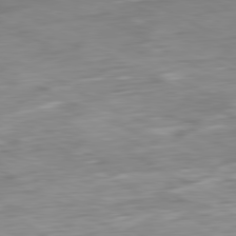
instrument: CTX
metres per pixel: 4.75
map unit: Ap
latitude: -81.0676
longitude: -70.4601
